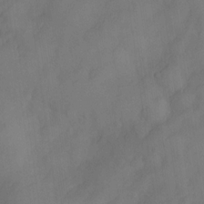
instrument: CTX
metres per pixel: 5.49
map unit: Nve
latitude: -26.5384
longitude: -148.5357
